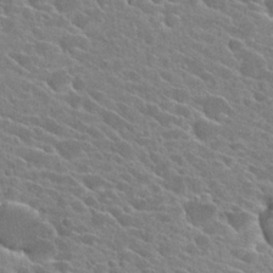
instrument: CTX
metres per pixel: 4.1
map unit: Hto
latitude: 25.9906
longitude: -42.4034
